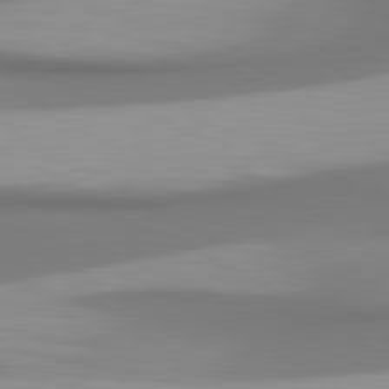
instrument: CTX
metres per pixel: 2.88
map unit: lApd
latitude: 80.9514
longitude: 174.4628
